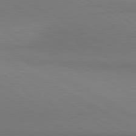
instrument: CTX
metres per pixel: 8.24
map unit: lApd
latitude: 80.8947
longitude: 146.7652
